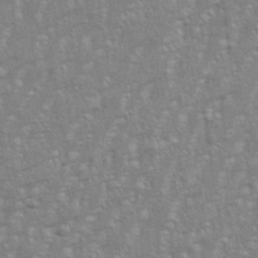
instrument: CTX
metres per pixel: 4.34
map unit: eHh
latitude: 34.5923
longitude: -132.6113
